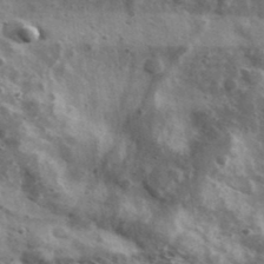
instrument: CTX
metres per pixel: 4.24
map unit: Ave
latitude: 38.7624
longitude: -107.9339
